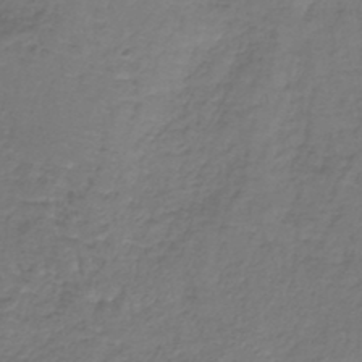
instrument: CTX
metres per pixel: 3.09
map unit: lHb
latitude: -38.3495
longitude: 62.2172
